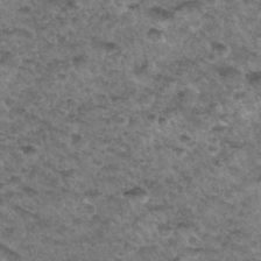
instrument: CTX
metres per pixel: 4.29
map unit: Hto
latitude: 32.8947
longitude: -48.5924
